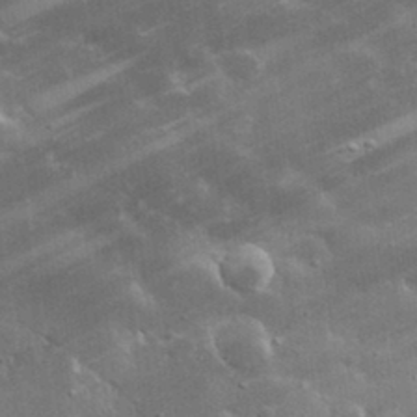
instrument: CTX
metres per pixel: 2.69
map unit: lHvf
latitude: 32.7813
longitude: -92.3089
